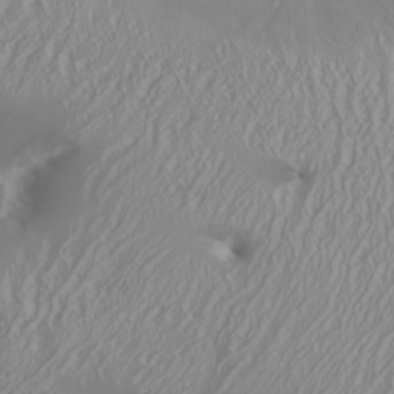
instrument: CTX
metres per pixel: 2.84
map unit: Nhu
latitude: -6.6896
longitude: -89.6127
